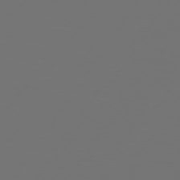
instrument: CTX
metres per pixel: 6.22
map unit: Hpe
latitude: 74.3656
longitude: -130.7058
